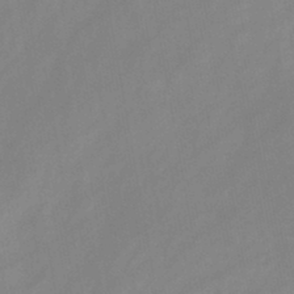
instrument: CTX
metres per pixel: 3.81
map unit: HNb
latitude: -45.6722
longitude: -38.6679
